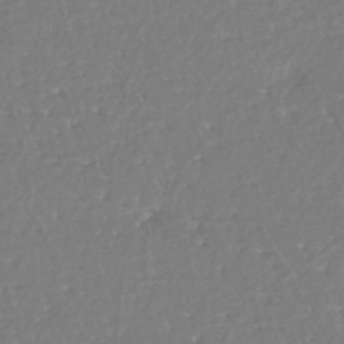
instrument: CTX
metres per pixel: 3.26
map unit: eHh
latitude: -45.4643
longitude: -29.1781
